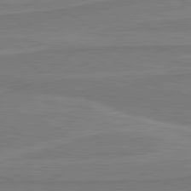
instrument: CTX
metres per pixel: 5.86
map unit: lApd
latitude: 81.4615
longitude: 169.3320
